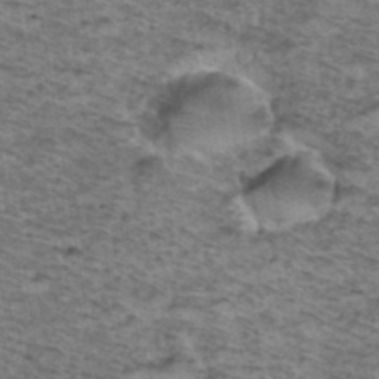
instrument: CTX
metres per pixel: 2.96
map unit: Hto
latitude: 37.3293
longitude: -46.8191
